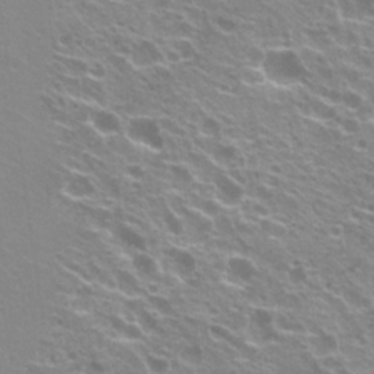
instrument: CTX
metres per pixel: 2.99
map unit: Hto
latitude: 20.7813
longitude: -33.6505
